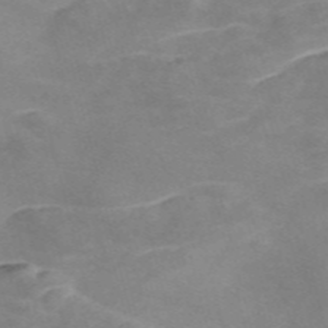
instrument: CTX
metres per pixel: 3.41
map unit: Nve
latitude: -57.9178
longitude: 59.3887
